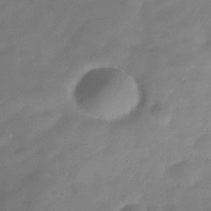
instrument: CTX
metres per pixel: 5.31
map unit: Hve
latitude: -32.2362
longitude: 90.0661
